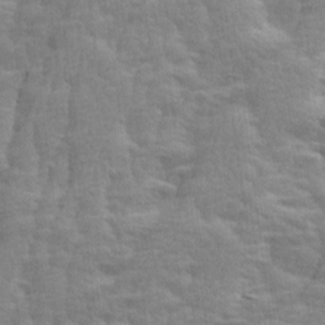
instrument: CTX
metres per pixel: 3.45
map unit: Ave
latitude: 14.0633
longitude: -134.1389
